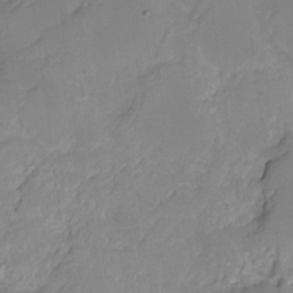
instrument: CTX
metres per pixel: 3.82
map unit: HNhu
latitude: -20.4440
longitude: 85.0108
